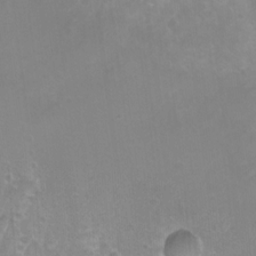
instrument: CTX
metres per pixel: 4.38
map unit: Nhu
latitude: 7.0458
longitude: -19.6694
